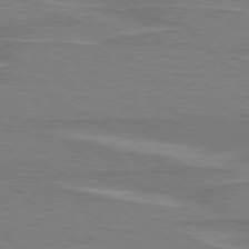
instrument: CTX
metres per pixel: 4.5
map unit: lApd
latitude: 75.7072
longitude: -81.3859
